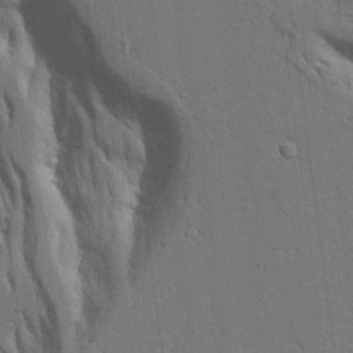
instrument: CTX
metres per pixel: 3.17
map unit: Aa
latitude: 21.9717
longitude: -124.8191
